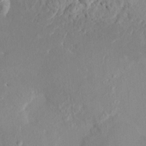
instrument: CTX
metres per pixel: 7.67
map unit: HNhu
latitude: 7.4426
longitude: -1.2348
